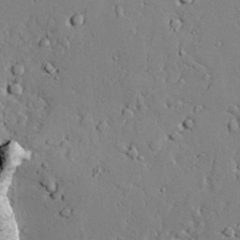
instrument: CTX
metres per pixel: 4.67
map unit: lAvf
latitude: 24.5356
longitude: -110.1389
